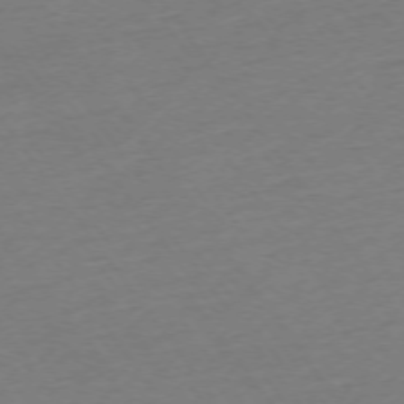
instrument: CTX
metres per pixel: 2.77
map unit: Ap
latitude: -74.5007
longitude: -84.9703
